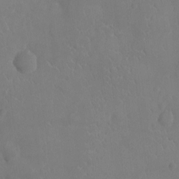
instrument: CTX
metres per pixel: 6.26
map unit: Nhu
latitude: -10.8786
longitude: -21.6694
